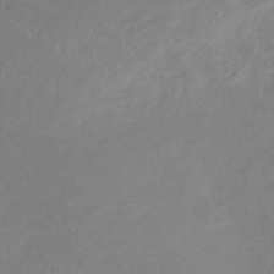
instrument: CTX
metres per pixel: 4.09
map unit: lHb
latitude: -37.0108
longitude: 74.3873
